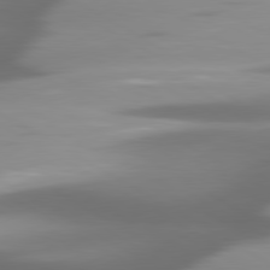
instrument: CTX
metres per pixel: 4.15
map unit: lApd
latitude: 80.0822
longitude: -139.4615
